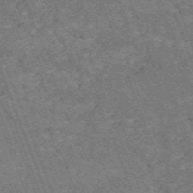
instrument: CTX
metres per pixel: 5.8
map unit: HNb
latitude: -54.5385
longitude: -48.1200
